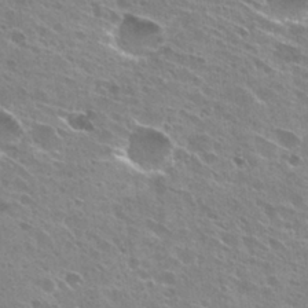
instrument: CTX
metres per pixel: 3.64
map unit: Hto
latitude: 28.7813
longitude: -44.5357
